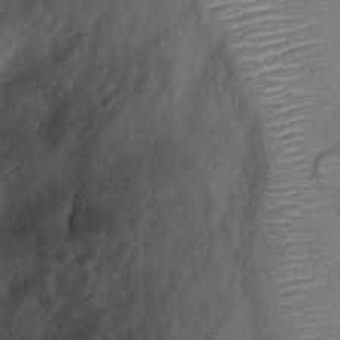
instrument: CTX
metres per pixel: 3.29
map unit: Nhu
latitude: 12.7058
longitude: -29.0836
